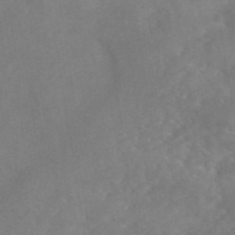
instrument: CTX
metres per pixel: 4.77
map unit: eAb
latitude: 46.4979
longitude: 126.9541
